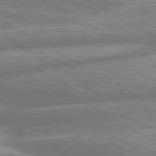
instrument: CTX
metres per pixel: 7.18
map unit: lApd
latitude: 80.8002
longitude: -165.4804
